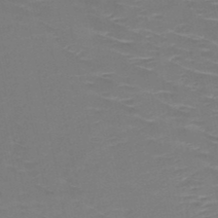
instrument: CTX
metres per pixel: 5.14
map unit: HNb
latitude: -48.9920
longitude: -47.0459
